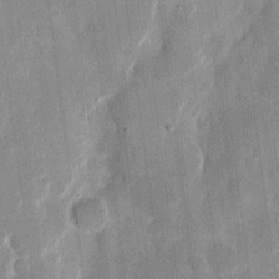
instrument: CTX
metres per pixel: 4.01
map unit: eHh
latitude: 12.1011
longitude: -68.4601
